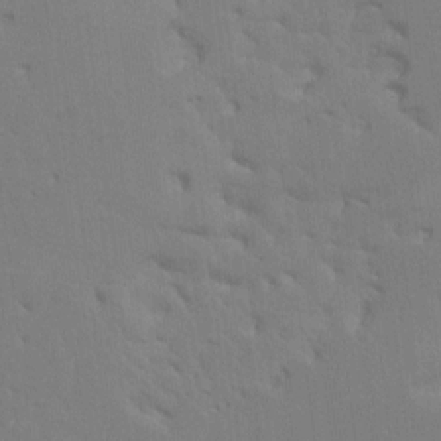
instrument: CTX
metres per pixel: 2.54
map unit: HNhu
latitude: 7.7450
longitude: -2.1578
